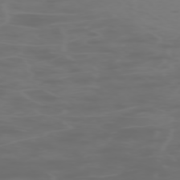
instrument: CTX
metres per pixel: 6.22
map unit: Hpe
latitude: -73.3132
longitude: 5.3509
